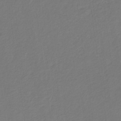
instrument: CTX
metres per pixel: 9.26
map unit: eHb
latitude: -30.7085
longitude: 68.3684
